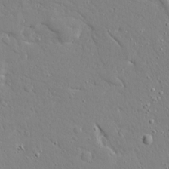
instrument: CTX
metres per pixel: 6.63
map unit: Ave
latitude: 16.6491
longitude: -141.0647
